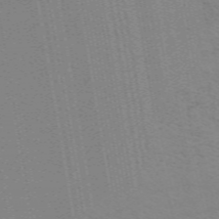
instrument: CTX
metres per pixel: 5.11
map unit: ANa
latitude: 51.5371
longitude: -70.5923
